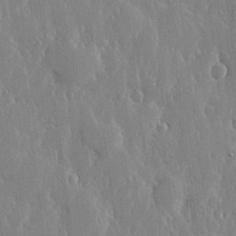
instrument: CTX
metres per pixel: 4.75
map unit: lHvf
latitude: 18.3845
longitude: -115.7827
